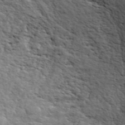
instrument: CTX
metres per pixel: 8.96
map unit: ANa
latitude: 43.3482
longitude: 48.0661
